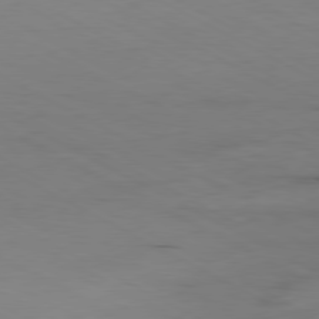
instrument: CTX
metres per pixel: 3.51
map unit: Ap
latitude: -80.5385
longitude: -95.0270
